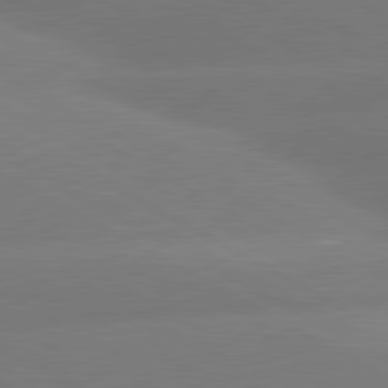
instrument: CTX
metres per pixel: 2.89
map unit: lApd
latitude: 80.5546
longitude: -150.3089
